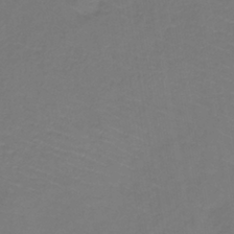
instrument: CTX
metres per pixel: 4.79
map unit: lHb
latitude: -39.3699
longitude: 72.3873
